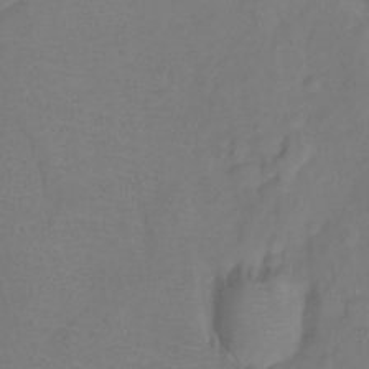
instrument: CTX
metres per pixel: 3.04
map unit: Hto
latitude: -11.6344
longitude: -40.0633
